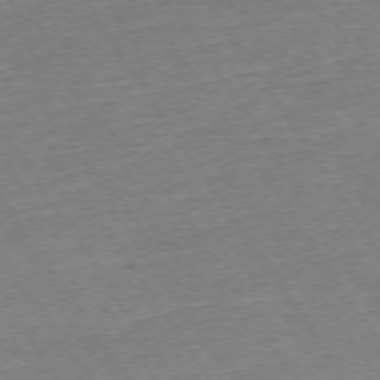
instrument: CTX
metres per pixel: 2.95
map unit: Ap
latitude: -73.8233
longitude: -84.3089
